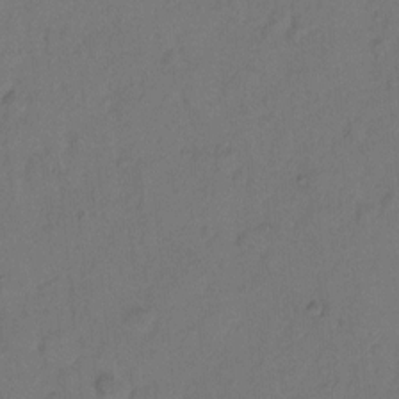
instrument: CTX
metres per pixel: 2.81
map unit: Hto
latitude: 7.4426
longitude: -61.6505
